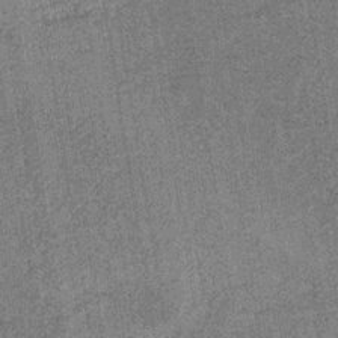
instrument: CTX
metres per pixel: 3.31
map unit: lHb
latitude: -35.9367
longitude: 64.1606
